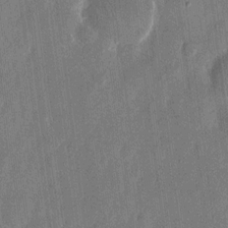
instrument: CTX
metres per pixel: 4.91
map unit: eHh
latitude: 12.5168
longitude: -71.1403
